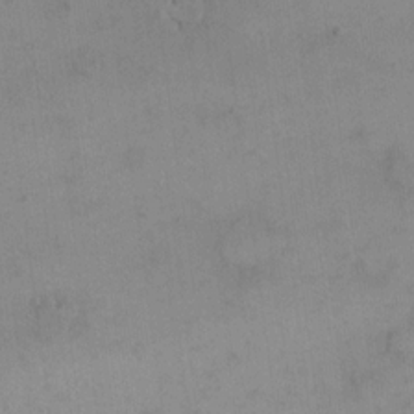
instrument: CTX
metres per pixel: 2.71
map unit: eHh
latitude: 16.2145
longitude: -67.3481
